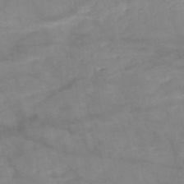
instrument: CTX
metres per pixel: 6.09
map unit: HNb
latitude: -50.4818
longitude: -39.7638
